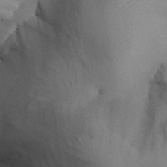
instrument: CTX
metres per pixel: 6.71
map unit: Aa
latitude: 32.0633
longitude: -142.4979
